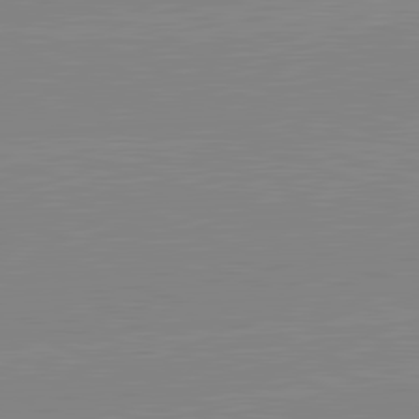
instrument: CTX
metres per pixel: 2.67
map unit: lApd
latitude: 81.7450
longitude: -157.0647
